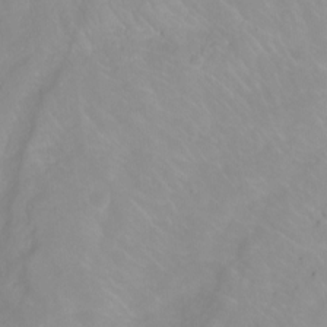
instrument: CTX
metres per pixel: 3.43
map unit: Ht
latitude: -6.8219
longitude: -31.8962
